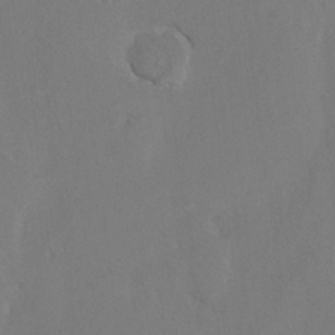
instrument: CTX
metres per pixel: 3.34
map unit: Hto
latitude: 8.4979
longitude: -34.8947
